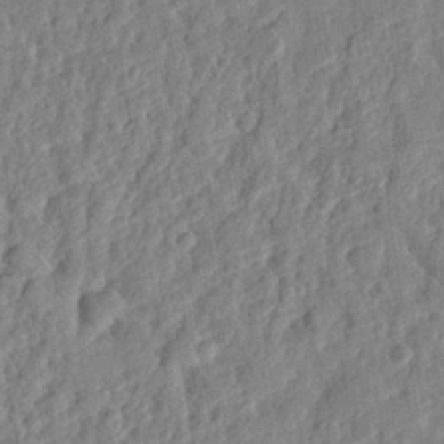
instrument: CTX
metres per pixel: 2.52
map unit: eHh
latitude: 27.7072
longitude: -77.1025
